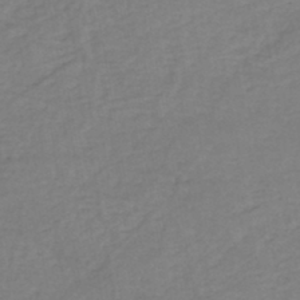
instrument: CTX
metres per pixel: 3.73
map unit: eHh
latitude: -44.9731
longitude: -29.8772
